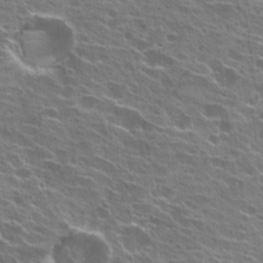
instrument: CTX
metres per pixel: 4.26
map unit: Hto
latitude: 22.1389
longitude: -40.1766
